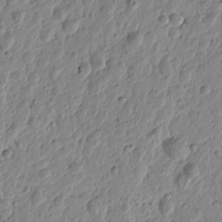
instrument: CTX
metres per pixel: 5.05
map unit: Htu
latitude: -1.0298
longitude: -177.6127
